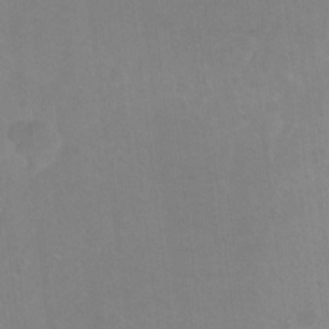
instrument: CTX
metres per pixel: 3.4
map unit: Ht
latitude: -6.3306
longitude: -37.2159
